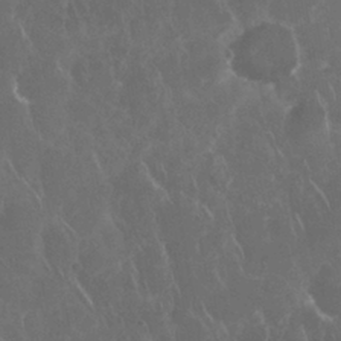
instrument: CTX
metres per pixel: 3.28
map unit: Nhu
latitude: 28.3467
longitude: -63.2915
